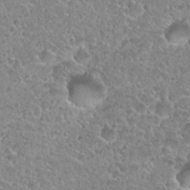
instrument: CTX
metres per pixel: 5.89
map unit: Nhu
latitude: 27.7072
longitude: -52.5357
